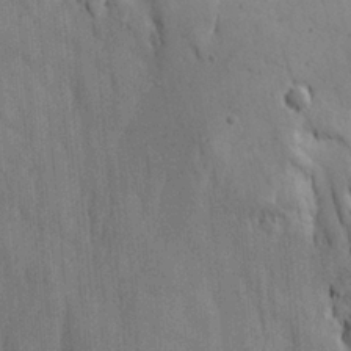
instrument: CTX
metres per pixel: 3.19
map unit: Ave
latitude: 23.1025
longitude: -134.8380
